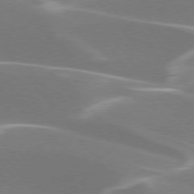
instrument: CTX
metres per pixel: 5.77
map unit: lApd
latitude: 75.4993
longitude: -63.1970
